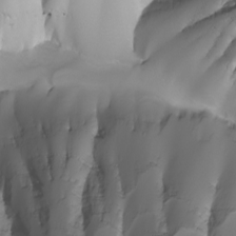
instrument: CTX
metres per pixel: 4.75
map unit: Nhu
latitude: -8.5763
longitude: -93.5749
